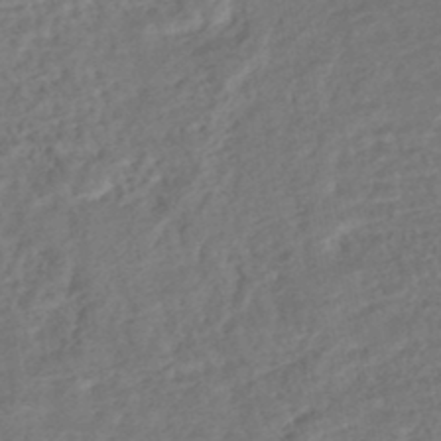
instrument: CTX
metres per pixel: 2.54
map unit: HNhu
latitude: -45.6533
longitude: 101.8233
